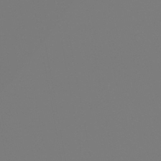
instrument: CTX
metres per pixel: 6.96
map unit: eHb
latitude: -44.6141
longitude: 86.0472
